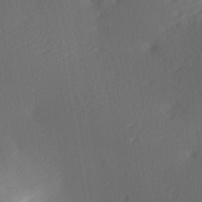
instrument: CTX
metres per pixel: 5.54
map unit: lAa
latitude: -8.9731
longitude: -125.5938
